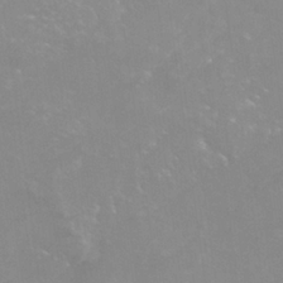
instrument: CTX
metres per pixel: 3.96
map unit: Nhu
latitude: 24.9513
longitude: -54.1578
